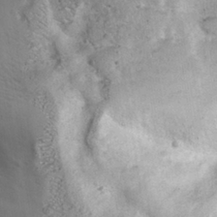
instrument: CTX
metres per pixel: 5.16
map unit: eHh
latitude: 30.2145
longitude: -69.4238
